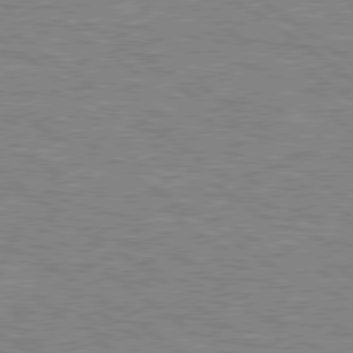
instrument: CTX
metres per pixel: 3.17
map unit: lApd
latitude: 79.0837
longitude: -161.5182
